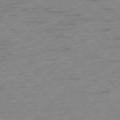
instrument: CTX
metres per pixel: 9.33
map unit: Ap
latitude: -78.1416
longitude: -63.4616
